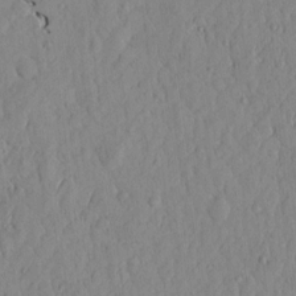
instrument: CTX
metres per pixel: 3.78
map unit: Htu
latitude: 3.4804
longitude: 153.2942
